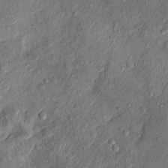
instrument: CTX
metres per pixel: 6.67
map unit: Ht
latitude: 11.1781
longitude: -37.8394
